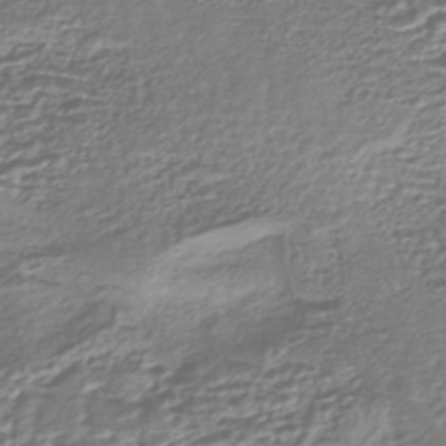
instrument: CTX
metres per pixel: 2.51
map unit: HNhu
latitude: -43.9178
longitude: 102.4062
